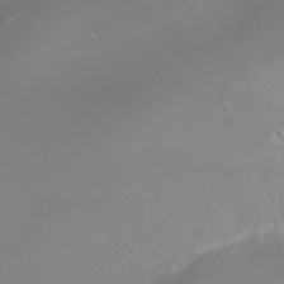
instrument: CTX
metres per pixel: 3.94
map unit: Nhu
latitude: -7.8233
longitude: -72.9703
